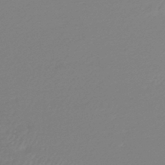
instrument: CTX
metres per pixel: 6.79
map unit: lHb
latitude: -44.8975
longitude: 71.0487
